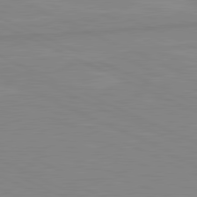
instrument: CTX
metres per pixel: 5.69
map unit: lApd
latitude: 81.4237
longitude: -173.1403
